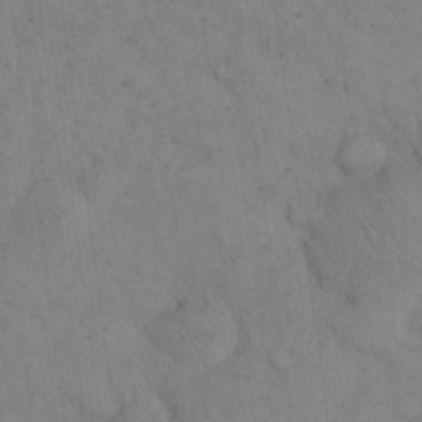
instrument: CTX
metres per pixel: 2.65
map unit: eHh
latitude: 18.3656
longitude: -63.7261
